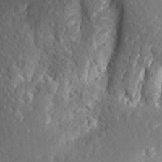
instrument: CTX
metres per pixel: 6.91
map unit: Aa
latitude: 23.4048
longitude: -147.1781
